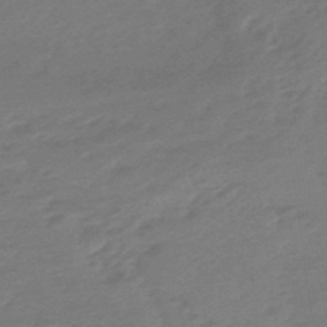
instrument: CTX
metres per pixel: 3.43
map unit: eHb
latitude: -46.0283
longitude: 89.5399
